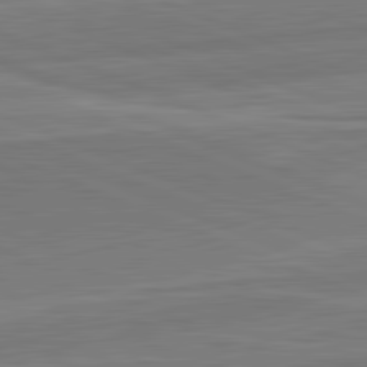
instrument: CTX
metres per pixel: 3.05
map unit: lApd
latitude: 82.1388
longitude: 141.7289
